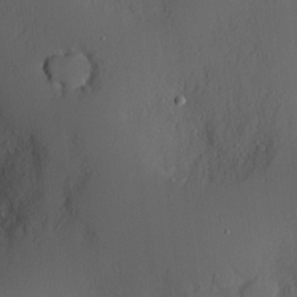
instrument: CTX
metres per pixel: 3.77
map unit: Nve
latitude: -8.7841
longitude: 175.8044
